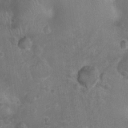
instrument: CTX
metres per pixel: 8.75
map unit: Nhu
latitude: 5.7827
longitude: -17.6883
